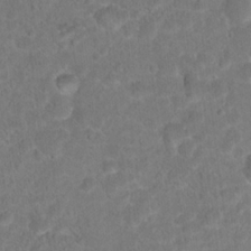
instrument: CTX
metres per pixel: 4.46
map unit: Hto
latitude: 17.8772
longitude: -40.2522
